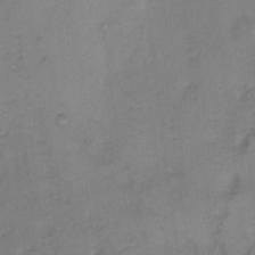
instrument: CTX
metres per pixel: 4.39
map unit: Hto
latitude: 6.6868
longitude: -62.4412
